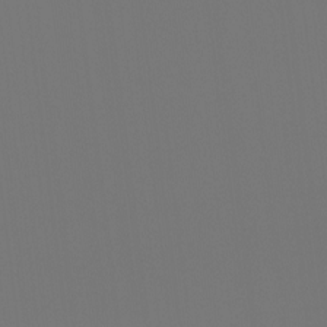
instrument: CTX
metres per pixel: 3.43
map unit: Hto
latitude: -7.8611
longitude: -48.0444
